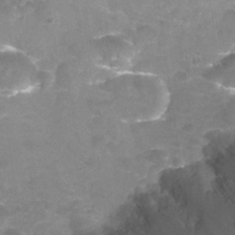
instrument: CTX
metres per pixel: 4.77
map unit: Nhu
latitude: 25.0647
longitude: -54.3089
